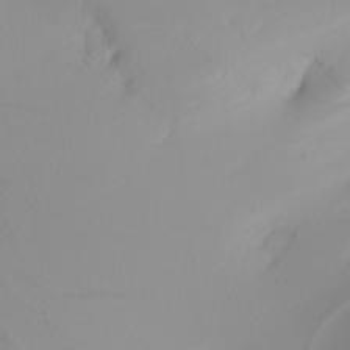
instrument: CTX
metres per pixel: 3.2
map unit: Nhu
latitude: -4.8219
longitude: -94.2334
